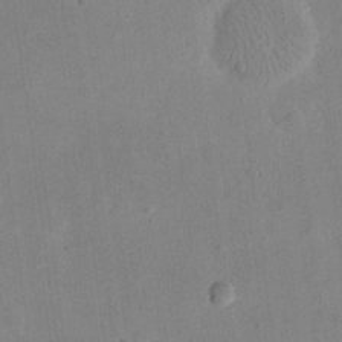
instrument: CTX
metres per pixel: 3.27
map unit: eHh
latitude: 19.2726
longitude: -70.8002
